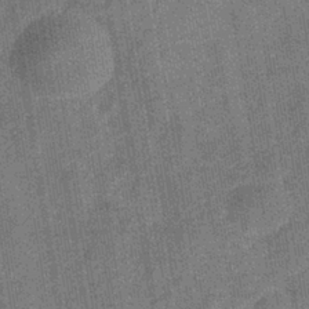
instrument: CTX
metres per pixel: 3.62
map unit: eHb
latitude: -38.1228
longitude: 80.8030
